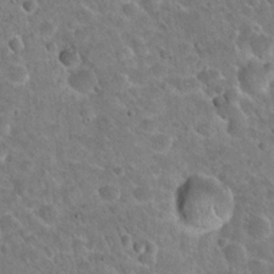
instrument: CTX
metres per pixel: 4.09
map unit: Hto
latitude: 21.4049
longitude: -48.8002
